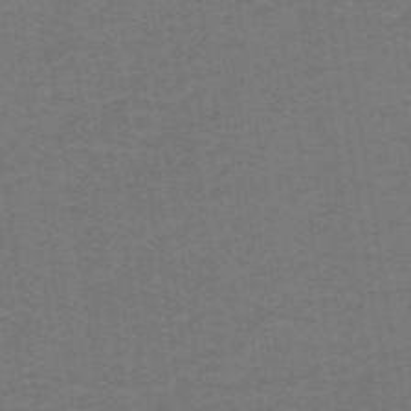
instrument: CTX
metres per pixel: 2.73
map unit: lHb
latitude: -43.0864
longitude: 54.2173
